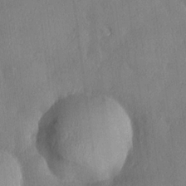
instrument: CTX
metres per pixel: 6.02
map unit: Hve
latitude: 18.6679
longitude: 149.7289
